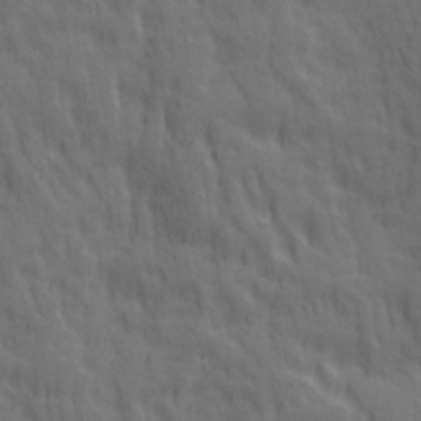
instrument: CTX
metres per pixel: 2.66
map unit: Ave
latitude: 20.0255
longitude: -134.2144
